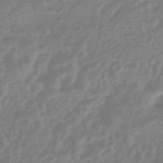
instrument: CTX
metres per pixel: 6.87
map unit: HNhu
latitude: -44.7841
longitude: 91.6344
